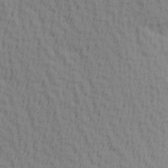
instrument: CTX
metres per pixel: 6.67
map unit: Hve
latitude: 1.9339
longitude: -124.8758
